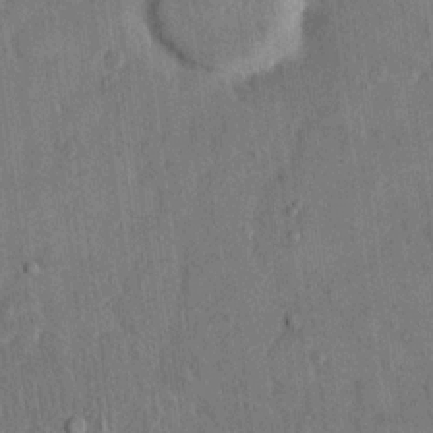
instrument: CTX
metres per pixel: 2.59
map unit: eHh
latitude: 14.3657
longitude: -68.1200
